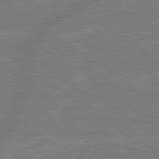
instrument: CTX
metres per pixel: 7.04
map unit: lApd
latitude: 79.4238
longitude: -145.5182
